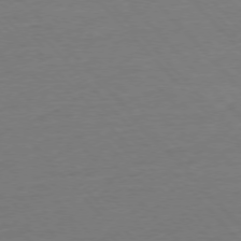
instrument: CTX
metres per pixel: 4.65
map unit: Ap
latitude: -76.7085
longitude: -93.1781
